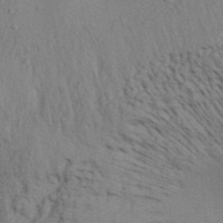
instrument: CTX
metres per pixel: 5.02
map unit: Aa
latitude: 32.2523
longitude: -135.2915
